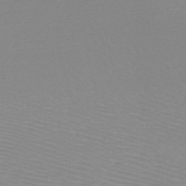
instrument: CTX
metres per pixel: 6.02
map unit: HNb
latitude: -48.1417
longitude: -43.1592
